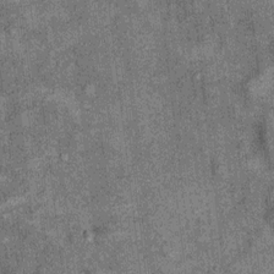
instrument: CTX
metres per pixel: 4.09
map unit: Ht
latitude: 8.1389
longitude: -37.5182
